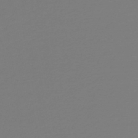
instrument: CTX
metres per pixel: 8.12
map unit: lHb
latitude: -46.2739
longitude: 65.7289
